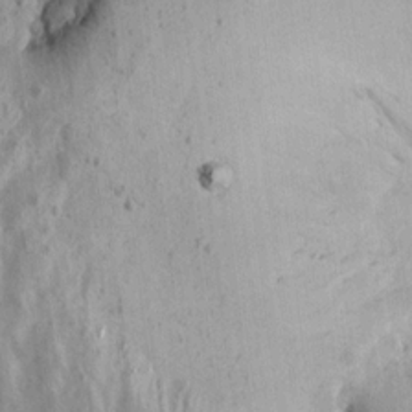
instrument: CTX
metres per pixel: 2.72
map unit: Aa
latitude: 13.1214
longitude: -143.7072
